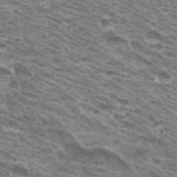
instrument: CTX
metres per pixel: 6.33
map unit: Hto
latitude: 33.2915
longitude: -40.6301
